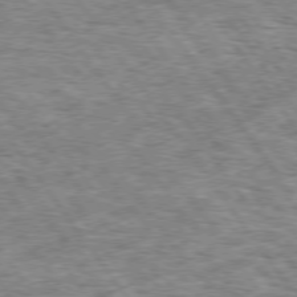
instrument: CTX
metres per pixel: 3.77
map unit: Hpe
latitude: 74.8191
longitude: -155.7638
